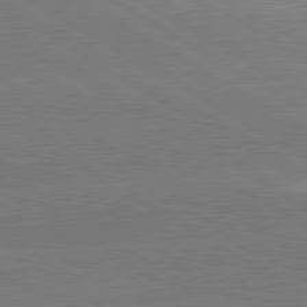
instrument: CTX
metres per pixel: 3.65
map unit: lApd
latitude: 80.7624
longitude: -152.0633
